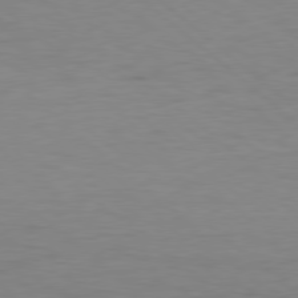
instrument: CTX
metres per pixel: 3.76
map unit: Hpe
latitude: 77.9150
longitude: -126.7435
